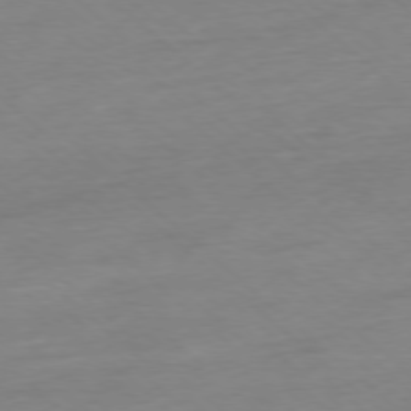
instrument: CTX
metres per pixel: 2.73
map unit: Ap
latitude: -77.7100
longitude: -96.9514
